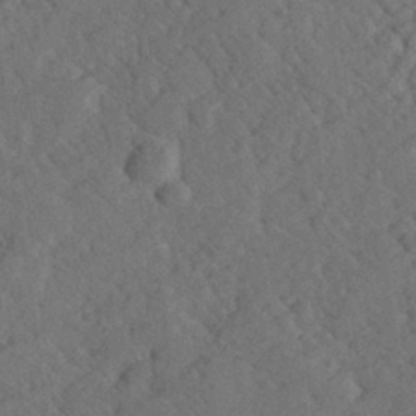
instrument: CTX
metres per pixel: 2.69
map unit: lHvf
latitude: 26.1956
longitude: 143.7099
